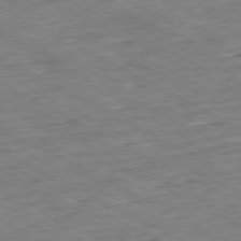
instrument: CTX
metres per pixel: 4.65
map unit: Ap
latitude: -80.8030
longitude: -80.6490
